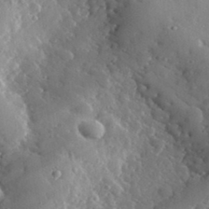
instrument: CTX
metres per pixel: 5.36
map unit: lHvf
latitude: 32.7813
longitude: -84.7813
